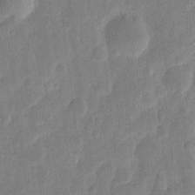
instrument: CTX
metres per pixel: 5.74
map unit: eHh
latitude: 7.1025
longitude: -70.8002
